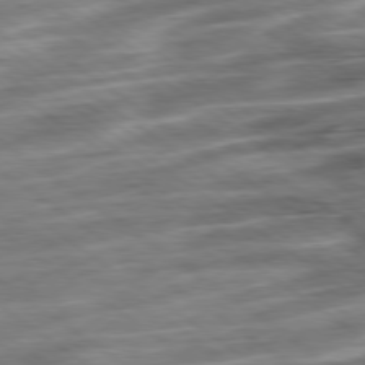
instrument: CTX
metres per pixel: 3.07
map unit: Ap
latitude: -79.5210
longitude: -48.2334
